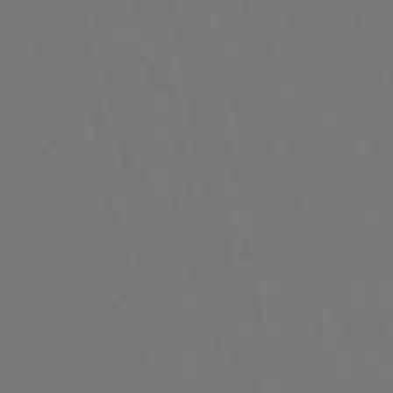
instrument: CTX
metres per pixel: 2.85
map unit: lHb
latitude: -47.4832
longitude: 74.9731
